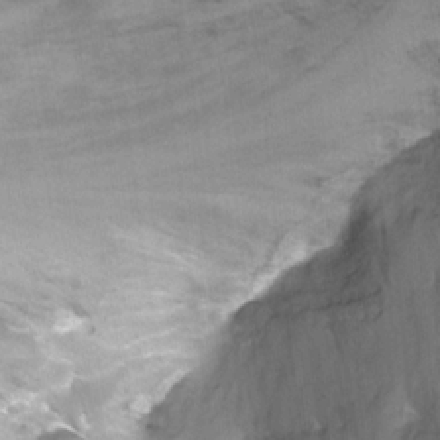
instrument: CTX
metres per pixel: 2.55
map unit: Nhu
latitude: -13.1431
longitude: -57.9906
